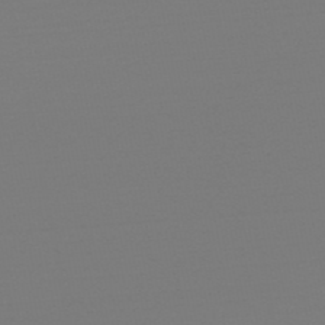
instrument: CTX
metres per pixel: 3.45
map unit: HNb
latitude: -49.8612
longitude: -42.9514
